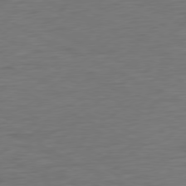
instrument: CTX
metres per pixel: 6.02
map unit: Ap
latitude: -77.1620
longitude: -74.6491
